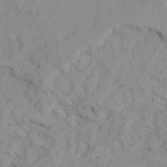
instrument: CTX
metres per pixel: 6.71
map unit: Ave
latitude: 21.9150
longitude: -130.4979
